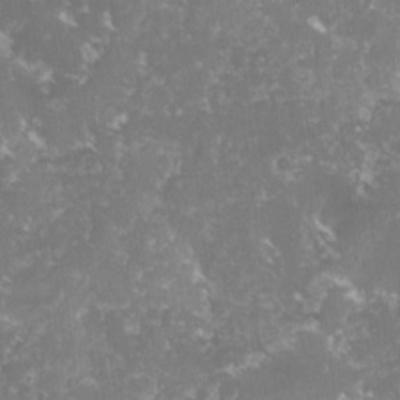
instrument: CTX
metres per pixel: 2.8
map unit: lHvf
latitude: -15.0109
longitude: -98.9324
